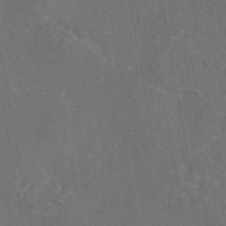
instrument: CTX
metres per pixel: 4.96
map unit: eAb
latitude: 46.0822
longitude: 108.3306
